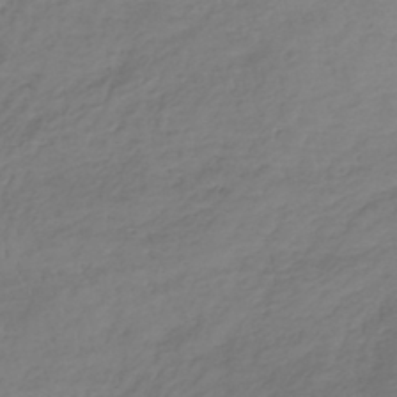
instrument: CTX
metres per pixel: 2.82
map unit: lHb
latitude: -39.3510
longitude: 70.1228
